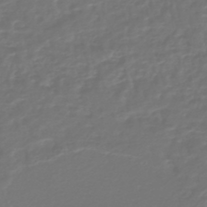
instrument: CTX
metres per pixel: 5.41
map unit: HNhu
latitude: -46.4818
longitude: 99.1620
